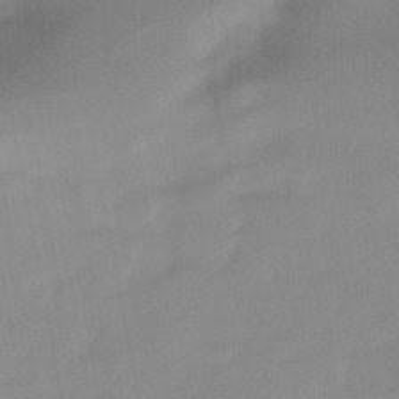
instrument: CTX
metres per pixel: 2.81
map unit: eHb
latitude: -47.5588
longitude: 89.0297
